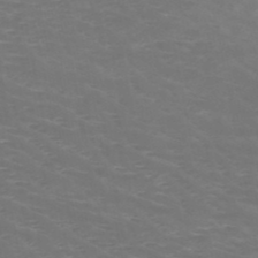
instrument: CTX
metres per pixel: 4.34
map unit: HNb
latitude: -49.1242
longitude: -46.7624
